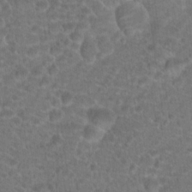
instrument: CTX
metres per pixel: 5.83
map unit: Hto
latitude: 18.9324
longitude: -40.6301
